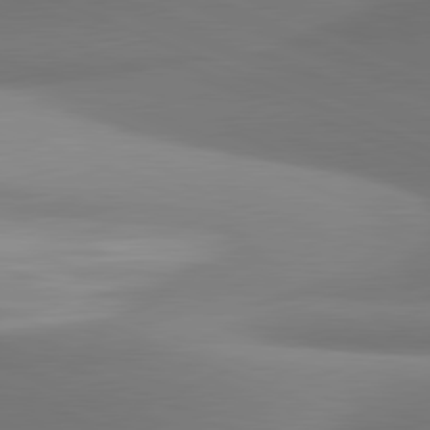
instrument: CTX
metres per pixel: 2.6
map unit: lApd
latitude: 81.4615
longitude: 142.0472
